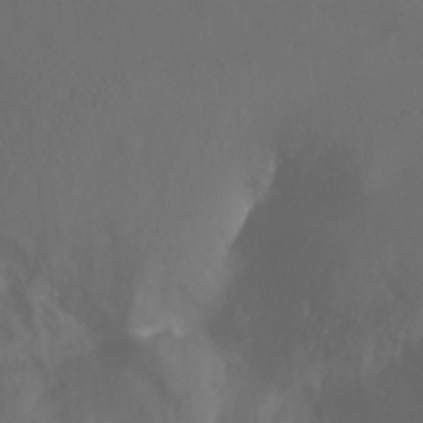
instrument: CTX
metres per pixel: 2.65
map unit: Nhu
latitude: -6.4629
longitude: -49.7828
